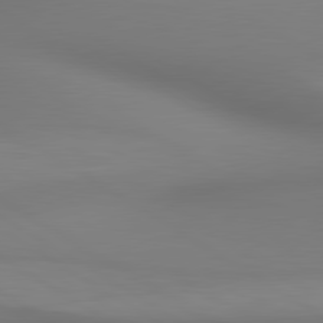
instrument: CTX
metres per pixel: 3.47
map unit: lApd
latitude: 80.6301
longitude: 138.1795
